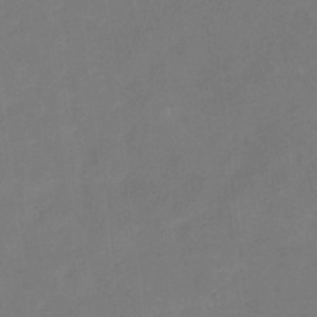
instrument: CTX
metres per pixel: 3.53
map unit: Nhu
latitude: -17.7478
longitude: -56.4601
